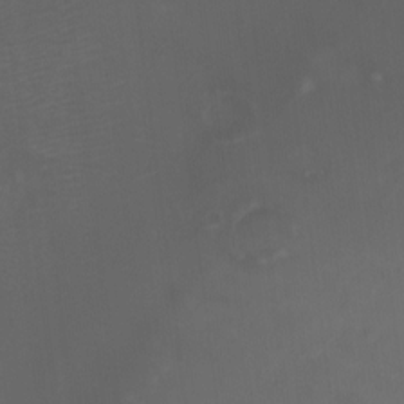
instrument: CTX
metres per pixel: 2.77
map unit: HNhu
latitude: 5.1970
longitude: 8.3873
